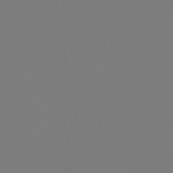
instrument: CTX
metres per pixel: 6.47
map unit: eHb
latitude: -50.7841
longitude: 74.5952
